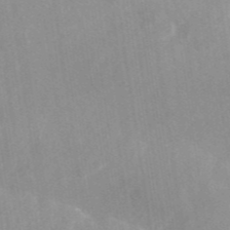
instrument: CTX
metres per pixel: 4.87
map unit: eAb
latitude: 45.4048
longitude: 127.0108
